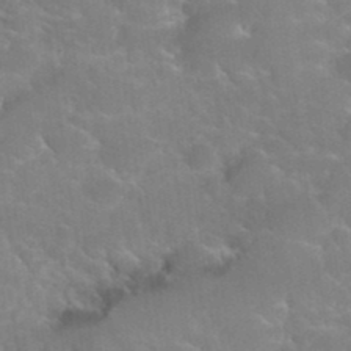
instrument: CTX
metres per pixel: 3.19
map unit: Hto
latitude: 35.7638
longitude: -46.1578
